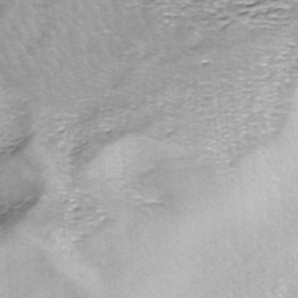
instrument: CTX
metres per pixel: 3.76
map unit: ANa
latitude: -44.7463
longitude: 105.6155
